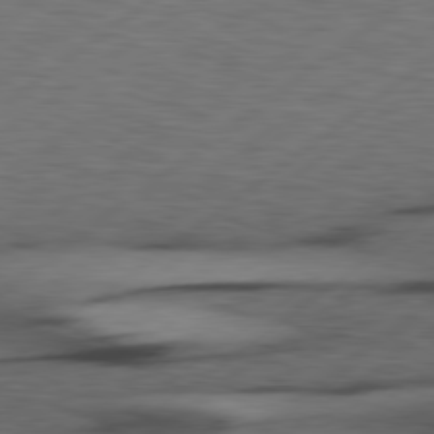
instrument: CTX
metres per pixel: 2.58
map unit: Hpe
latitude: 79.0648
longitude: -120.3468
